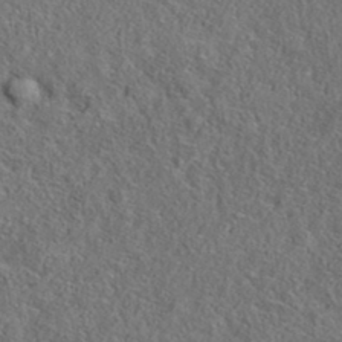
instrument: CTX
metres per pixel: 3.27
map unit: eAb
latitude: 35.4426
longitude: 107.7478
